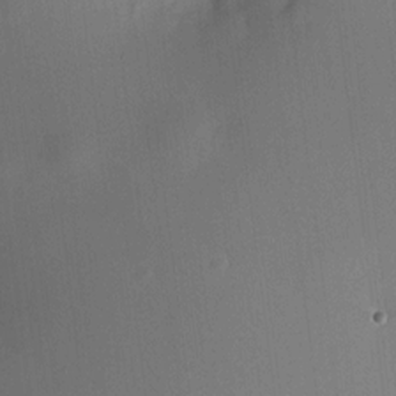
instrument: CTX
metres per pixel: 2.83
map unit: HNhu
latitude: 8.0822
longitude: 9.0675
